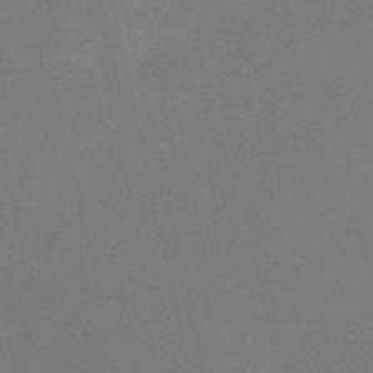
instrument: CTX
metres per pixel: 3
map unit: HNb
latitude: -52.6518
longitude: -46.1389
